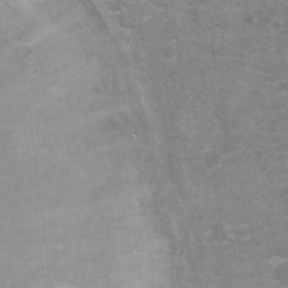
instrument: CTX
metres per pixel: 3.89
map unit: Ht
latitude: 2.7057
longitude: -28.9513
